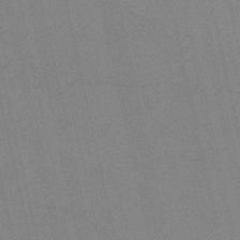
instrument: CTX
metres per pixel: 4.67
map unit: HNb
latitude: -52.8974
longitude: -47.9339
